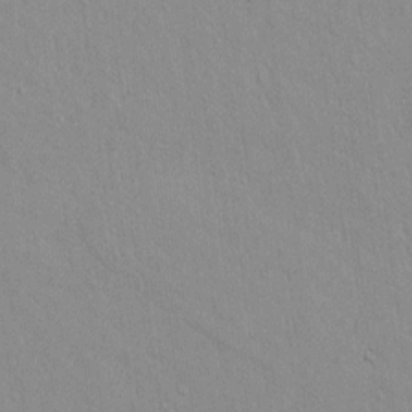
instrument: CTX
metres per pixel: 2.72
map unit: lAvf
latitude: 8.5168
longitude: 168.2928
